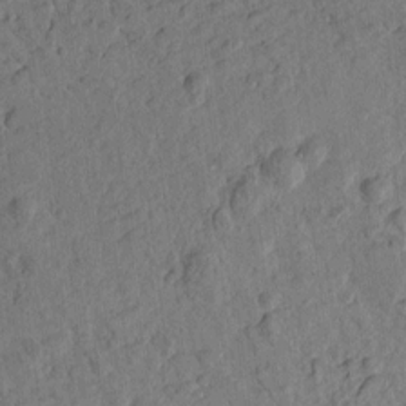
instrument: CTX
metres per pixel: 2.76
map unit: Htu
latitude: -1.3699
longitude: -176.3467
